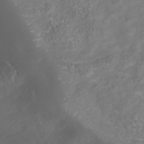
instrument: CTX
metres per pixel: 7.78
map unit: Nhu
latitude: -40.8786
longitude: -85.3104
